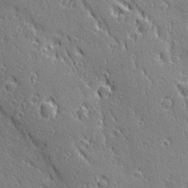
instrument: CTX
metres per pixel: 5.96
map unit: Ave
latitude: 20.8758
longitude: -136.1200
